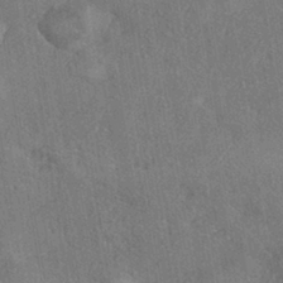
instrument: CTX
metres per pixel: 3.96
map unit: eHh
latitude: -41.1053
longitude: 120.6707
